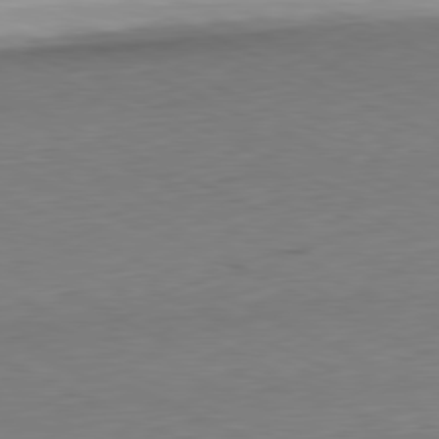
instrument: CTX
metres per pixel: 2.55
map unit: Ap
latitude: -81.4077
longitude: -69.5560
